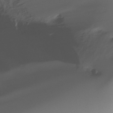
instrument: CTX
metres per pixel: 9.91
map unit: Ht
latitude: -17.1243
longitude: -45.8205
